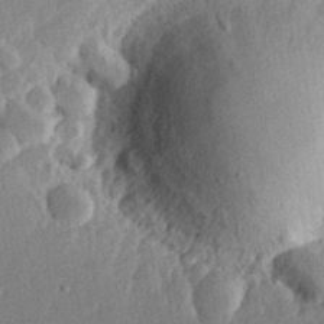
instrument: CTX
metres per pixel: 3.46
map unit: lHvf
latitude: 22.7624
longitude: 144.3684
